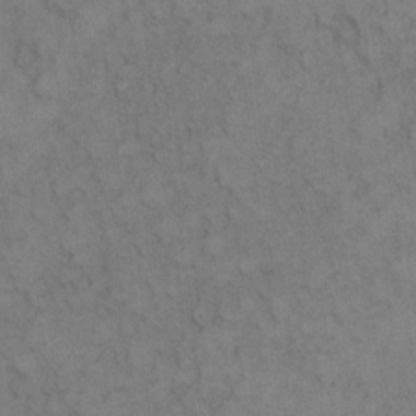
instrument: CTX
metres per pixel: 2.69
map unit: eHh
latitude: 9.0270
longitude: -62.9136
